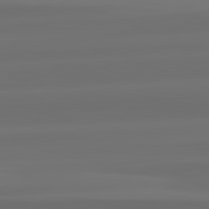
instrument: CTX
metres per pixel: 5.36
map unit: lApd
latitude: 82.3089
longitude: -173.2914
